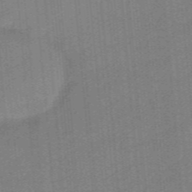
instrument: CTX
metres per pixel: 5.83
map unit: eHb
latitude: -44.6330
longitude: 87.6344
